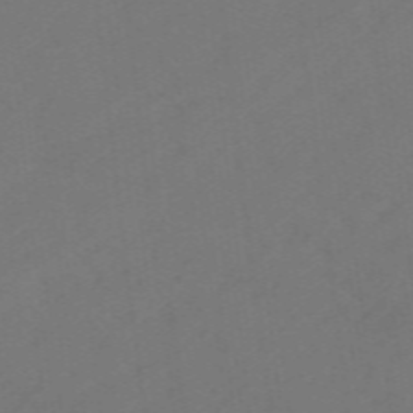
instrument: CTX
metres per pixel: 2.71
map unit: eHb
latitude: -49.3321
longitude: 83.7477
